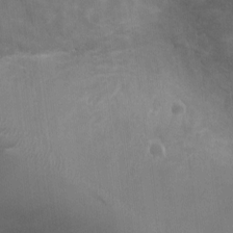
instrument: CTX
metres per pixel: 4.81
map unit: Ht
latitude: -3.2186
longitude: -16.8380
